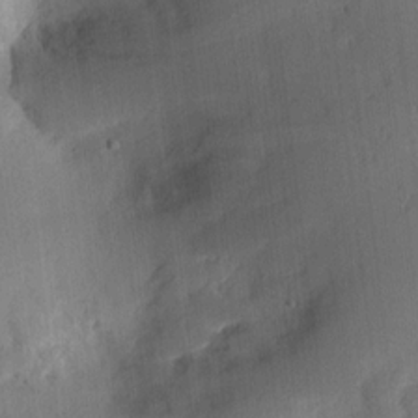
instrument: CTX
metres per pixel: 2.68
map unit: lAvf
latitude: 8.7813
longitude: 169.3320
